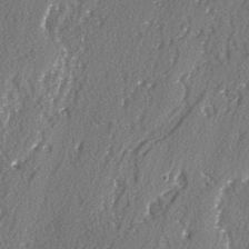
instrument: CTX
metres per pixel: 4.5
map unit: lAvf
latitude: -3.2753
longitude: -108.4412
